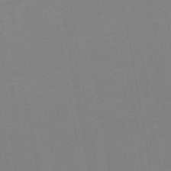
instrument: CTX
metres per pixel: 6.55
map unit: lHb
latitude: -46.5196
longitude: 60.9542
